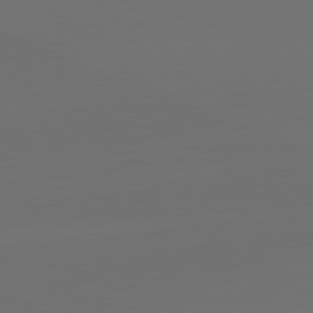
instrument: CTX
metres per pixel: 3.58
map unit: lApd
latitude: 79.1781
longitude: -172.5356
